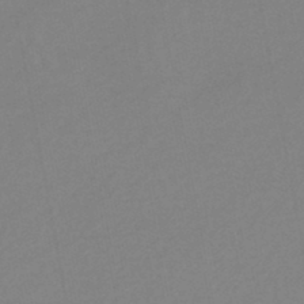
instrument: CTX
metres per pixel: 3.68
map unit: lHb
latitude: -45.9556
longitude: 74.8786
